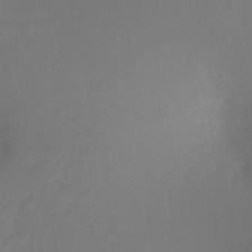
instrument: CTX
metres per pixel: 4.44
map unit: Ht
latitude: -11.9178
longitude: -46.0255
